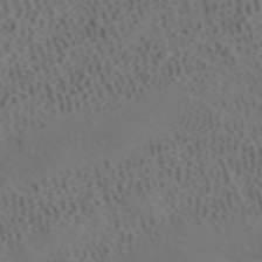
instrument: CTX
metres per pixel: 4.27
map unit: ANa
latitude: 41.6315
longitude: 33.5966
